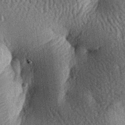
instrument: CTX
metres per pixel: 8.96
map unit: lAa
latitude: -7.4265
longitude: -127.8206
